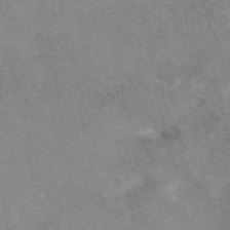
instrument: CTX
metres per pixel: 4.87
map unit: eAb
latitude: 48.6113
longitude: 121.0864
